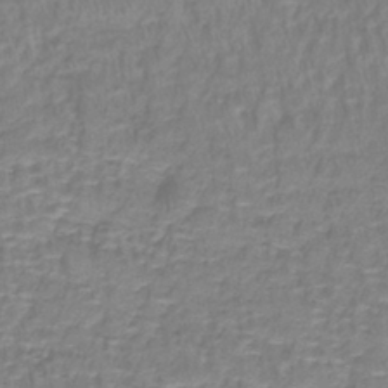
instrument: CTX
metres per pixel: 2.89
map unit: lHb
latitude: -41.1998
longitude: 58.9541
